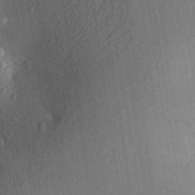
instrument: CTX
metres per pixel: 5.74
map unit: Aa
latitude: 29.8016
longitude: -145.1970
